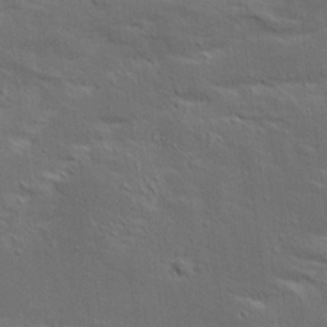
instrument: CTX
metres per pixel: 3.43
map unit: Ave
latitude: 15.8017
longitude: -138.6868
